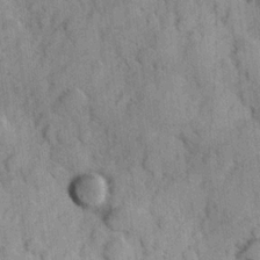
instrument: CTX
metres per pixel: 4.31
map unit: Hve
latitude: 23.9528
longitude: 147.7855
